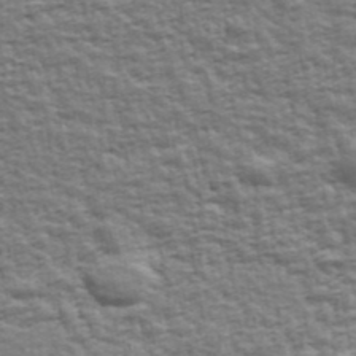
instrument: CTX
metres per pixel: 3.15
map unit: Ave
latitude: 43.1781
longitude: -112.5735
